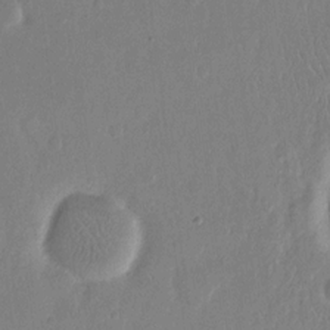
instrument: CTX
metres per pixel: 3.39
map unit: eHh
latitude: 14.7058
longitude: -70.1011
